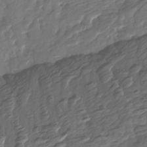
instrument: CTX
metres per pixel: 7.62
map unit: Htu
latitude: -7.0864
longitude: -69.6505
